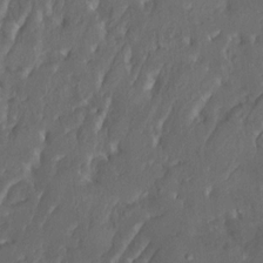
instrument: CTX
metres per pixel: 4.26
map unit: HNhu
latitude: 4.7246
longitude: 13.3888
